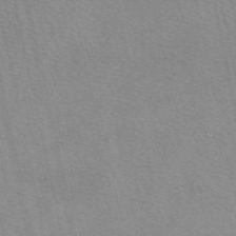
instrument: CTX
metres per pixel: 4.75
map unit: eAb
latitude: 49.6505
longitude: 106.5385
